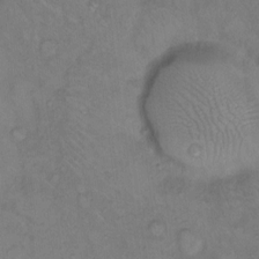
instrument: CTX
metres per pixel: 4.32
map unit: eHh
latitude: 9.3104
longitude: -62.7813
